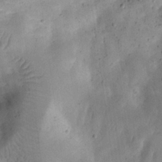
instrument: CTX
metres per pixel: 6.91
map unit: eHh
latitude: 24.2711
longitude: -67.9717
